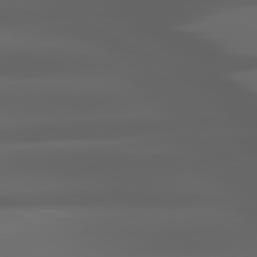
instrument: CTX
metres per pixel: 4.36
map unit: lApd
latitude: 80.4979
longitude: -140.8002
